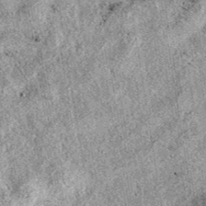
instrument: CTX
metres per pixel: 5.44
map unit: eAb
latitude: 39.4993
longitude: 111.5210
